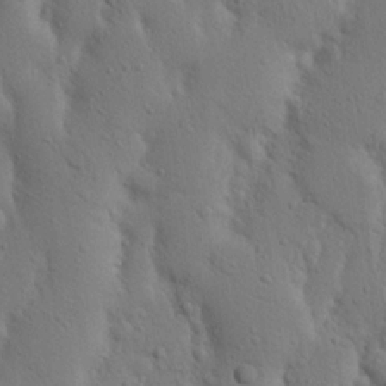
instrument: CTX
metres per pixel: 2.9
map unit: Nhu
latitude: 18.8947
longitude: -75.5371
